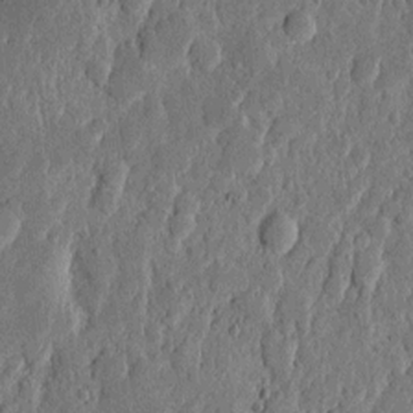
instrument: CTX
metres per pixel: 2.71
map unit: eHh
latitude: 6.6868
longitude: -72.0255
